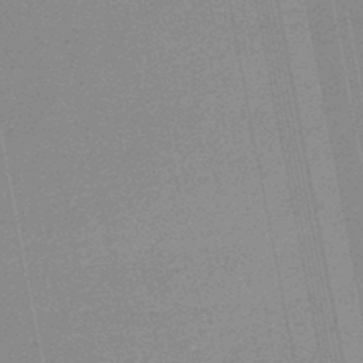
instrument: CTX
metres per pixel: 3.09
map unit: lHb
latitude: -48.3118
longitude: 68.3684
